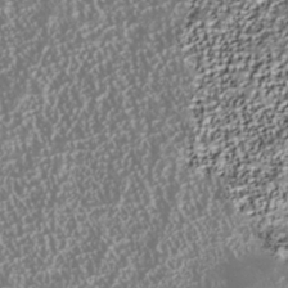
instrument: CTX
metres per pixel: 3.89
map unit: Nhu
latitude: -40.2739
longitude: -84.2712
